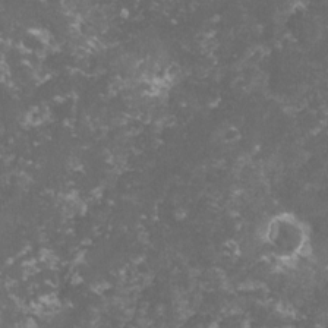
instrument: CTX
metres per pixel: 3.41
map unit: lHvf
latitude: -15.0109
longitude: -99.5938
